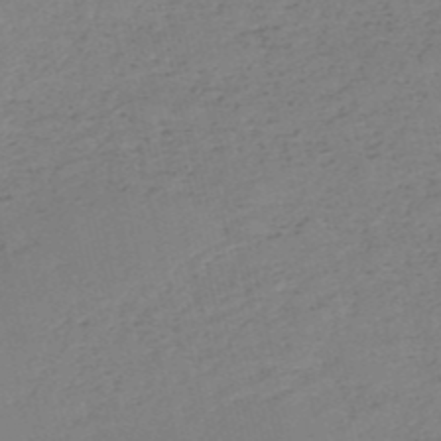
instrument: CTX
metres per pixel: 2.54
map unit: HNb
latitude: -53.3698
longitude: -39.0080
